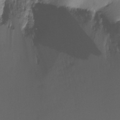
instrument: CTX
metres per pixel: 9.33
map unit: Ht
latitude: -16.4251
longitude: -45.9150
